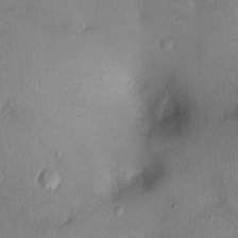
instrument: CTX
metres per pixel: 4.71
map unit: Ht
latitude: -3.7666
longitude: -14.9136
